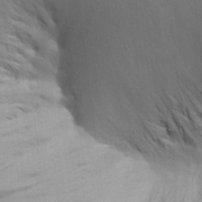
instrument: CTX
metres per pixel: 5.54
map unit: Aa
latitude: 21.6316
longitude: -148.2334
